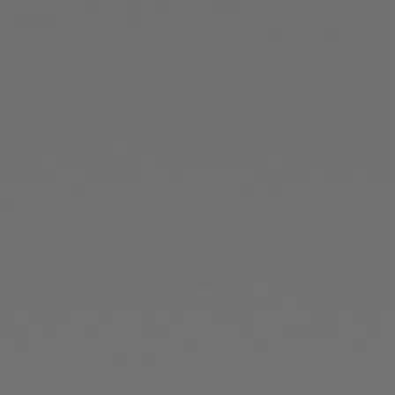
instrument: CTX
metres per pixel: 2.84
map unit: Hpe
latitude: 77.8583
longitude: -177.1781
